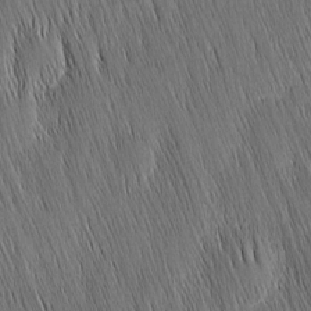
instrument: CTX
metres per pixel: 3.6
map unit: Nhu
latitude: -5.0486
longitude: -151.6127
